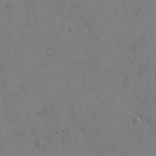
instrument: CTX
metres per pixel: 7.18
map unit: eHh
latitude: -9.2754
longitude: -65.8394
